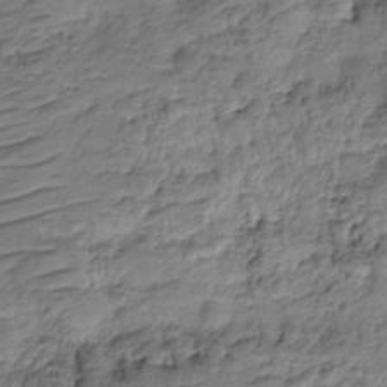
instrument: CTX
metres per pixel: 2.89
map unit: HNhu
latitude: -21.0864
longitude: 84.7841
